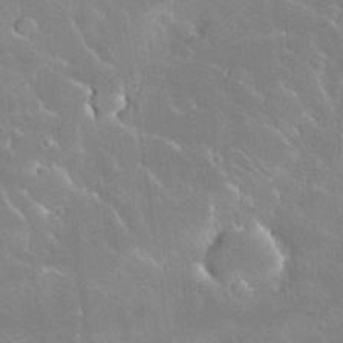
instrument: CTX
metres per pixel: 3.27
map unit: Nhu
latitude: 31.2726
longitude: -57.0269
